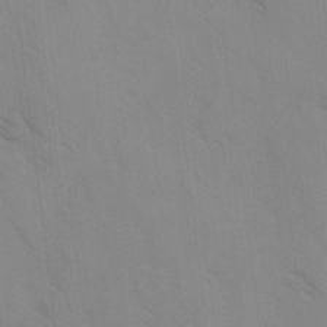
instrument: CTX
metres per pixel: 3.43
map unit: Ave
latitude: -1.2943
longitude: -111.8772
